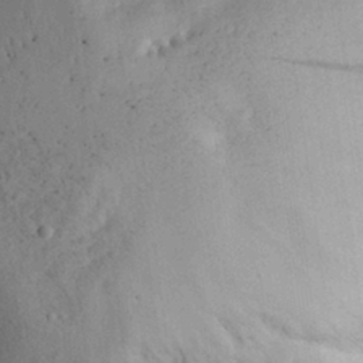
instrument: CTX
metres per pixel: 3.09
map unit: eHh
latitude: 27.0459
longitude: -79.5560
